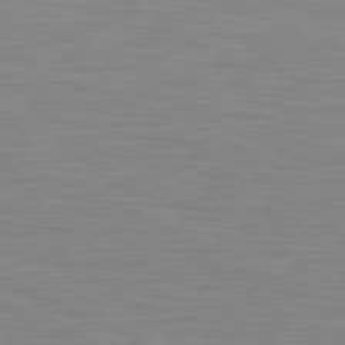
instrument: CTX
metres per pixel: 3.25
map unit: lApd
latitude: 81.3859
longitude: -169.9906
